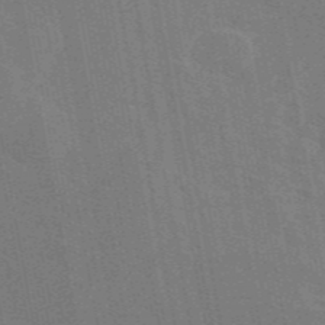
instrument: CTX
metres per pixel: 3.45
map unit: eAb
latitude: 46.1956
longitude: 122.1795
